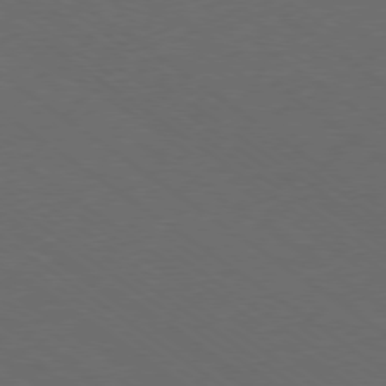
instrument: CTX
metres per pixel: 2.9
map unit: Ap
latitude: -78.7841
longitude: -95.0837
